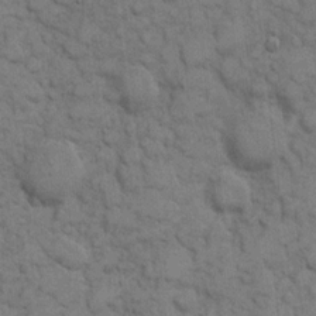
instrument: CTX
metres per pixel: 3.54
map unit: eHh
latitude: 8.5168
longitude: -64.9892
